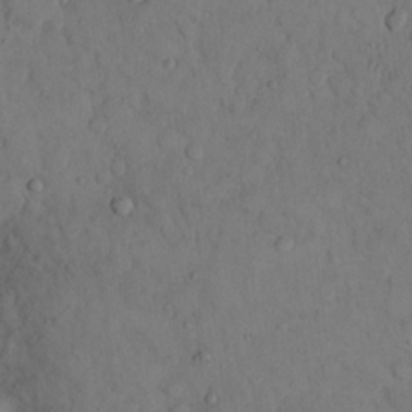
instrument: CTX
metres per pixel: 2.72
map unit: eHh
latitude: 14.3090
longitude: -67.4615
